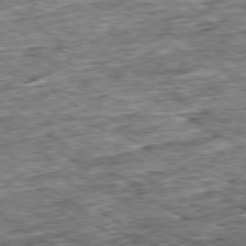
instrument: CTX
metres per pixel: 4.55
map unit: Ap
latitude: -79.6155
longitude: -84.8191
